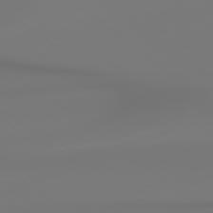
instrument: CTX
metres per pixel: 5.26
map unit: Hpe
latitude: 78.7813
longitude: -136.1011
